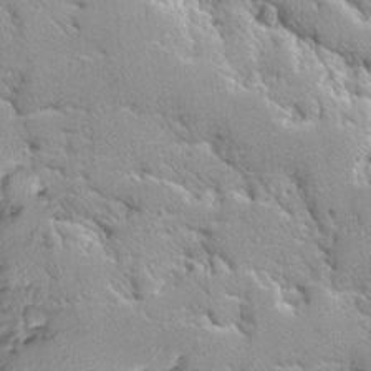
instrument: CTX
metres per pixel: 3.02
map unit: Ave
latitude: -9.9556
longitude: -117.6694
